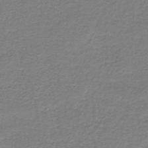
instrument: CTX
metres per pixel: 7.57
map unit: HNb
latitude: -44.9353
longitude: 52.8408
